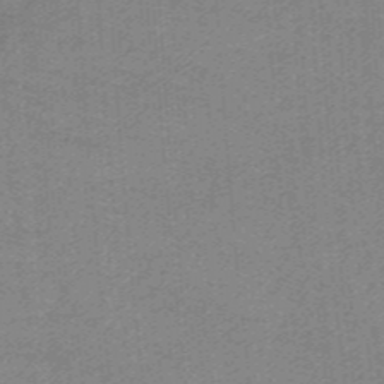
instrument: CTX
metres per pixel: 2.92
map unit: HNb
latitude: -37.9367
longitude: 54.0472
